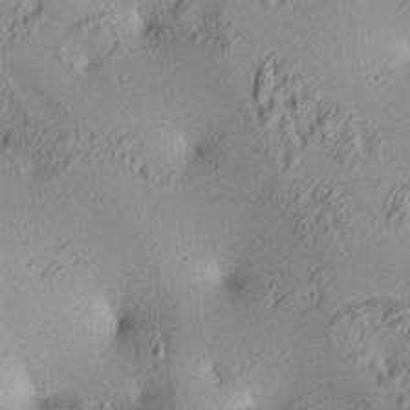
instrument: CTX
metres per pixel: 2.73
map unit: lAa
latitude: 4.1389
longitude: -115.7071
